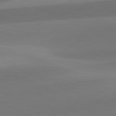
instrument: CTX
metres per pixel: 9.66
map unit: lApd
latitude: 81.6694
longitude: 131.4643
